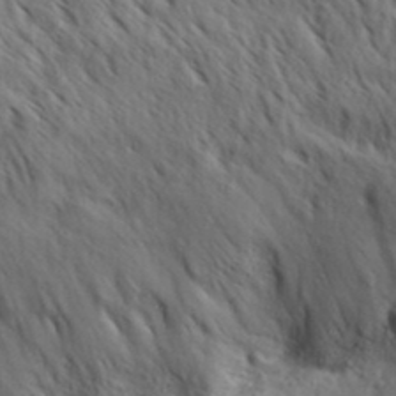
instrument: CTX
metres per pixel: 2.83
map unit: Aa
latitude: 30.3279
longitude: -139.2348
